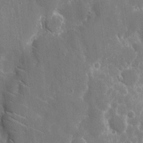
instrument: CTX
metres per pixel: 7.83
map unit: eHh
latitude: 8.6680
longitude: -70.1767
